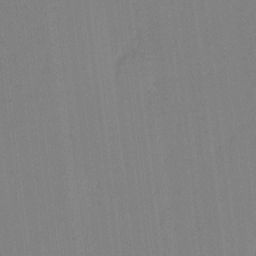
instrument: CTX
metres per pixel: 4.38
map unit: eHh
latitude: -3.5966
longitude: 17.4833
